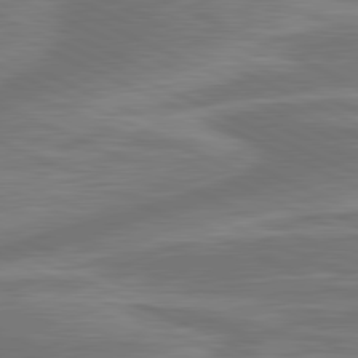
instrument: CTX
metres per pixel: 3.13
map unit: lApd
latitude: 81.3104
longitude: -175.2915
